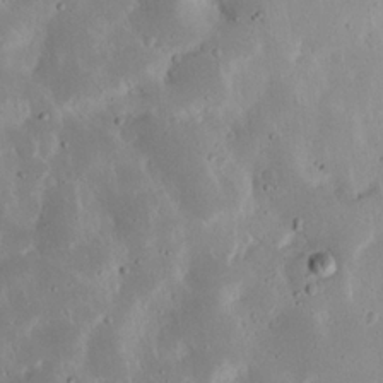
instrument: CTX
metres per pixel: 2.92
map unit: Nhu
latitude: 23.5560
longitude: -71.0836
